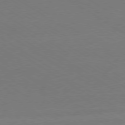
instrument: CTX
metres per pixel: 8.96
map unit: Ap
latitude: -79.7666
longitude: -65.1403
